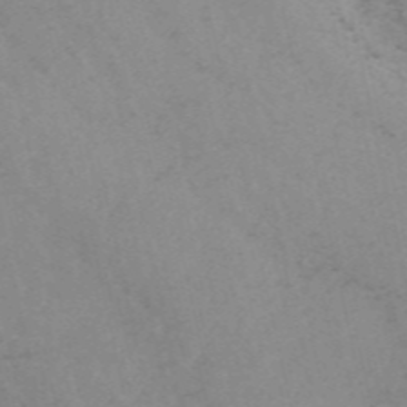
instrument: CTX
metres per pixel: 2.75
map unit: HNb
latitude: -55.0864
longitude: -45.8016
